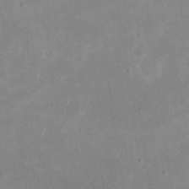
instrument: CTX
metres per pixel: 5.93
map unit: eHh
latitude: 19.8772
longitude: -70.7057
